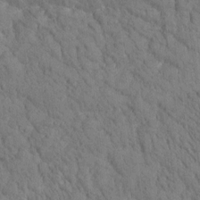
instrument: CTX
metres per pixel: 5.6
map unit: Htu
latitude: -0.8975
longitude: 174.6329
